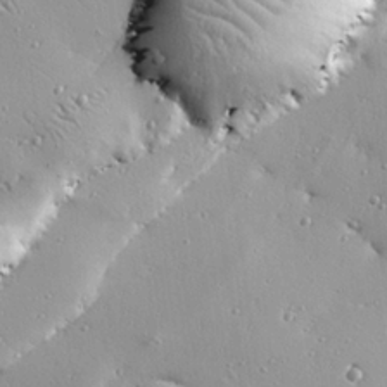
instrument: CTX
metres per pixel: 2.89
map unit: eHh
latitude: 25.4804
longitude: -88.8002
